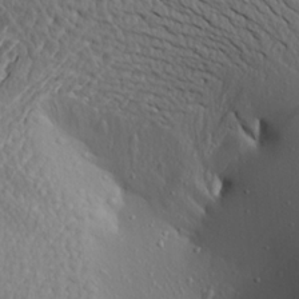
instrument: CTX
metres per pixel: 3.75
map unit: Aa
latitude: 19.5749
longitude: -147.9717
